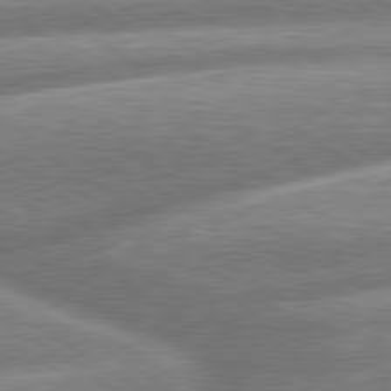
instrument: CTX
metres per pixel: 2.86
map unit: lApd
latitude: 79.9717
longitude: -160.0444
